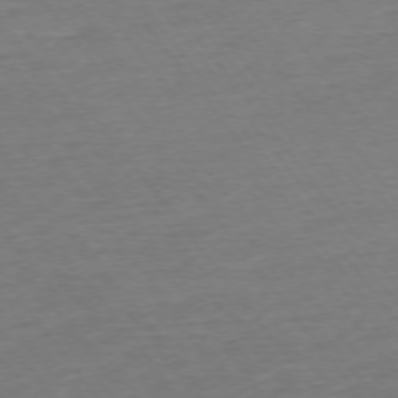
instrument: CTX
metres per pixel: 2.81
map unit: Ap
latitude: -74.9731
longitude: -80.1956
